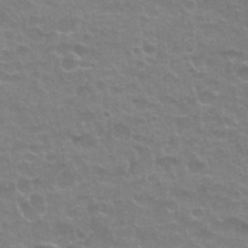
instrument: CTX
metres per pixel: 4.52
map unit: Nhu
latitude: 27.0836
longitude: -53.1403
